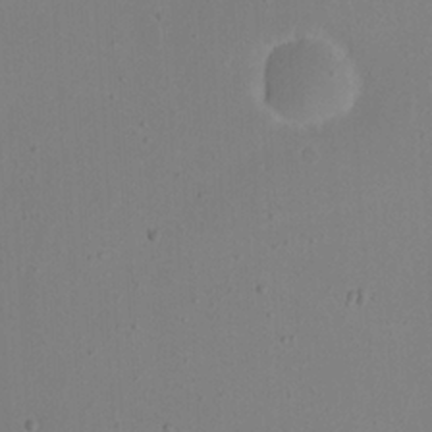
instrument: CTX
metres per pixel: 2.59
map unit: eHh
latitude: 23.6316
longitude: -66.5734
